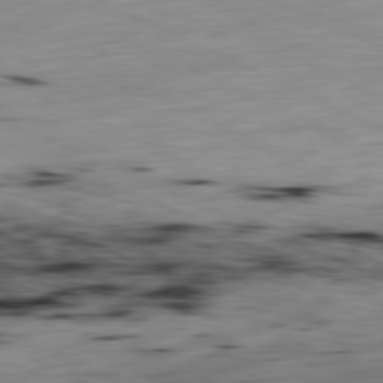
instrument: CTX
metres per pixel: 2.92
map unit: Ap
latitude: -81.1998
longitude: -69.7072
